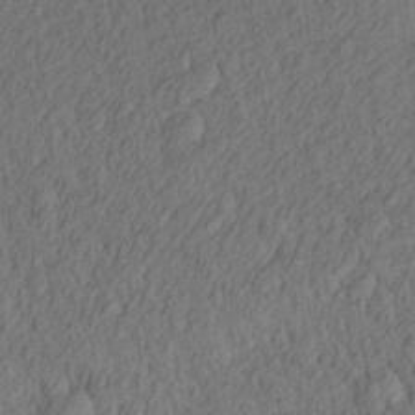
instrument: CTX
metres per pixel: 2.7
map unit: Aa
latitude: 27.7072
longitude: -144.1578
